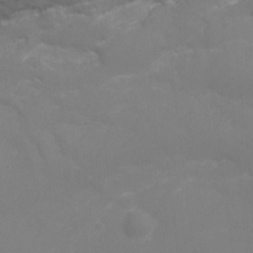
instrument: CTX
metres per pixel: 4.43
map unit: Ht
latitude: -5.7288
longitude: -25.0458
